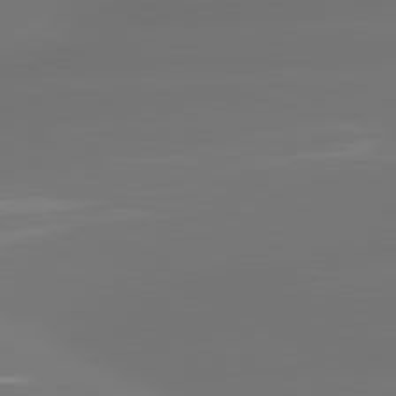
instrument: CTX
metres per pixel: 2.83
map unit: lApd
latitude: 81.4048
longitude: -164.6302
